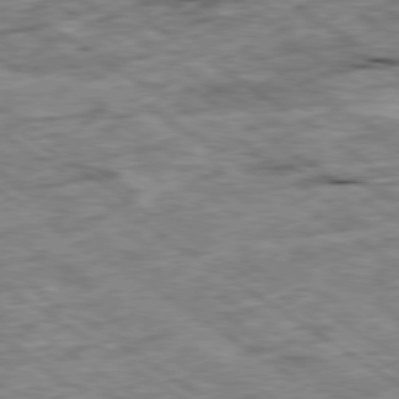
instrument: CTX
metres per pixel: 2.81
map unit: Ap
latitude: -79.8989
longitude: -87.6316
